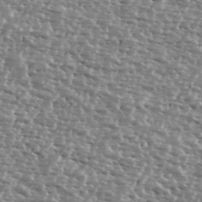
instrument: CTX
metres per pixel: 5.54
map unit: Ave
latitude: 39.2726
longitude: -112.4223
